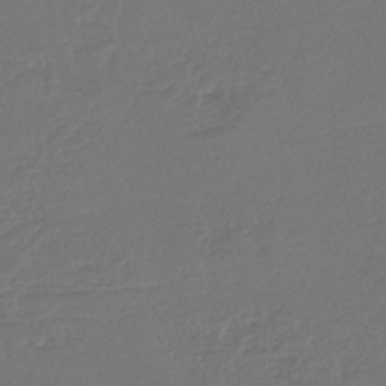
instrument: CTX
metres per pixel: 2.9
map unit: lHb
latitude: -43.5210
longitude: 78.2928
